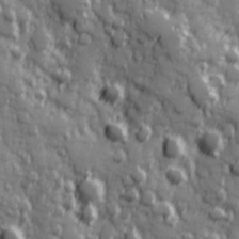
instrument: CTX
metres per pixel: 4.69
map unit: Hve
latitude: 25.4426
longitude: 146.6329
